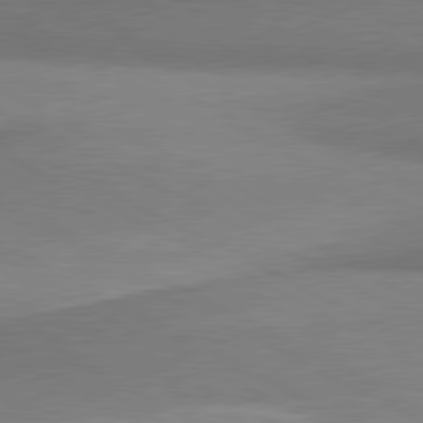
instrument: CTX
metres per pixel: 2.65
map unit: lApd
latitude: 80.4034
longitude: 167.0486
